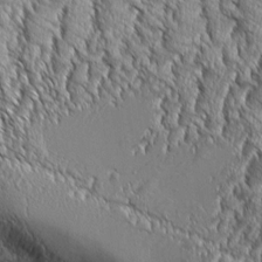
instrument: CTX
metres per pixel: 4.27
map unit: Aa
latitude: 8.7813
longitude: -129.9339
